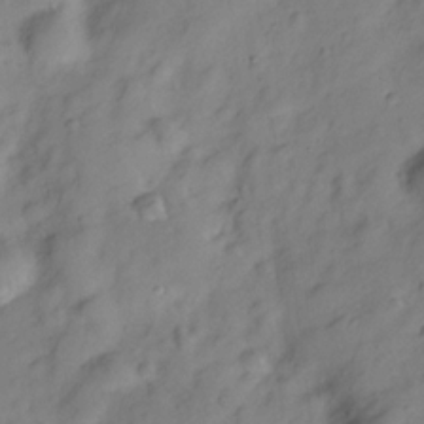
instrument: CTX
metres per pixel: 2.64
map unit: Hve
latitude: -28.7463
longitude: 93.1809
